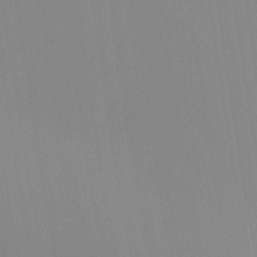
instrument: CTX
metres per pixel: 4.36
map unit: Nhu
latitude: -0.0472
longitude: -78.9136
